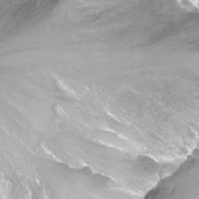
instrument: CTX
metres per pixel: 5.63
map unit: Nhu
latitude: -12.8030
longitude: -60.1955
